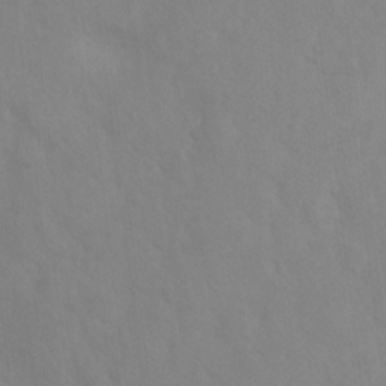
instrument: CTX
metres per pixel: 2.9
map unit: Ht
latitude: 2.6112
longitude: -25.2348
